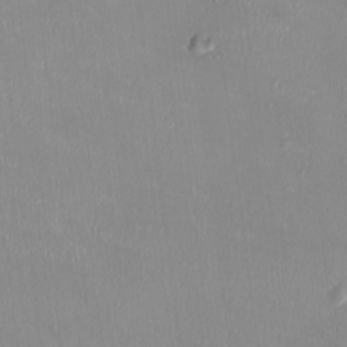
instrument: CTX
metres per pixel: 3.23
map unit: HNhu
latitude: 0.6679
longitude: -4.9892
